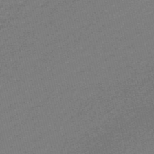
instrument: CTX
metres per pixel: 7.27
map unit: Nve
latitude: -56.3306
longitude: 60.8975
